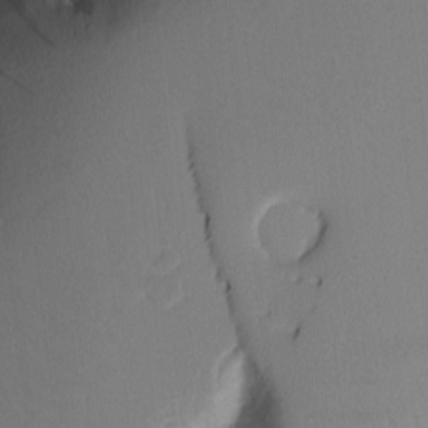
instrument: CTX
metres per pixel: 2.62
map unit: Ave
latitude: 8.7435
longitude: -105.3293
